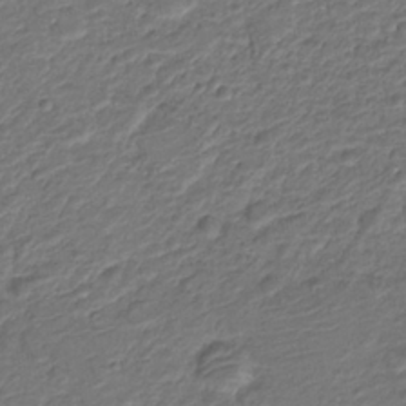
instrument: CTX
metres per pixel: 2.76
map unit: Nve
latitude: -19.5399
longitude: 106.0661
